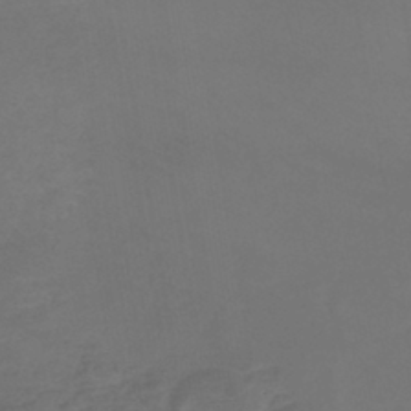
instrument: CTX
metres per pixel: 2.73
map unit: lHb
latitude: -43.0297
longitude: 73.4265
